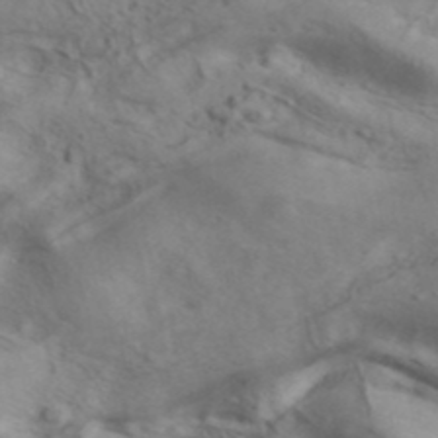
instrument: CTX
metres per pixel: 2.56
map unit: ANa
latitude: 41.4237
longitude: 14.6330
